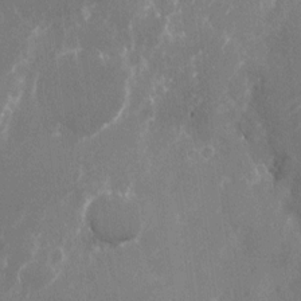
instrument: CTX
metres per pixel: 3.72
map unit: Nhu
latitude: -22.4062
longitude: -72.5924
